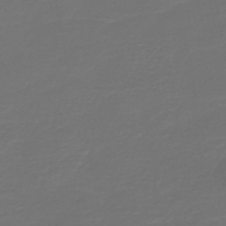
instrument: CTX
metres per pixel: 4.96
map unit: HNb
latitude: -47.3131
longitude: 53.8233
